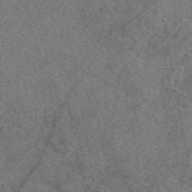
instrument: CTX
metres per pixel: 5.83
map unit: eAb
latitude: 48.5357
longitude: 111.8800
